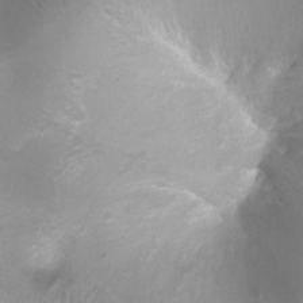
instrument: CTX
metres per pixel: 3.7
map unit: Ht
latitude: 2.8002
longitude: -24.8757
